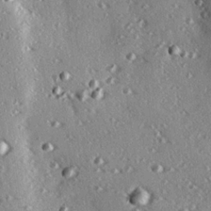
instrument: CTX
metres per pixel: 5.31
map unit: eHh
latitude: 22.2711
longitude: -90.1200
